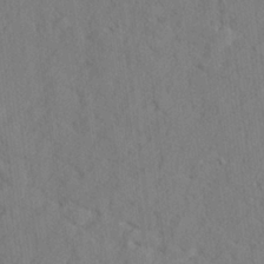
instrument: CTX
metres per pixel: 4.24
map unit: lHvf
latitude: 25.1214
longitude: 142.9541
